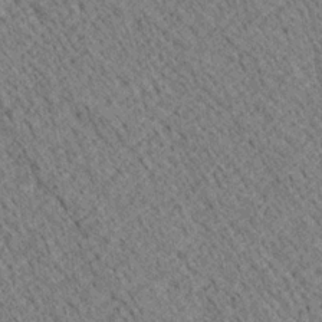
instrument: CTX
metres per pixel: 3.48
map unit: Ave
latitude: 20.3468
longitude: -139.9339
